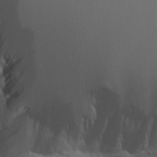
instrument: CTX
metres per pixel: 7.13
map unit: Aa
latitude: 17.6316
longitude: -124.9513
